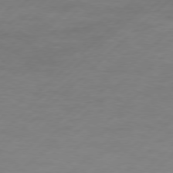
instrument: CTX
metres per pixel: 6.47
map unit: Hpe
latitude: 76.7435
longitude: -163.8773
